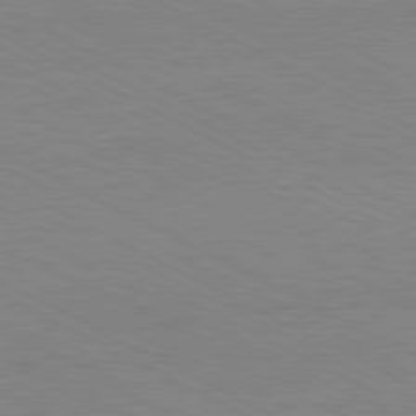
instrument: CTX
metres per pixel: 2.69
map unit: Hpe
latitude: -81.1053
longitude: 17.6344
